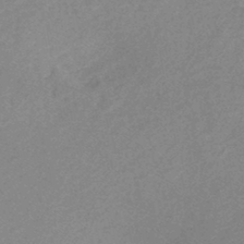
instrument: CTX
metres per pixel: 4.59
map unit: Nhe
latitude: -46.6707
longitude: -171.1403
